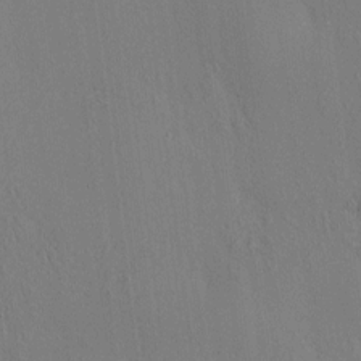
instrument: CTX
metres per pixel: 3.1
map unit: HNhu
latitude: 7.6127
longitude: 15.1243
